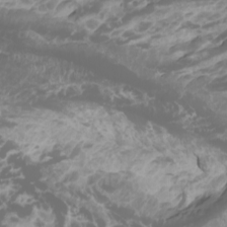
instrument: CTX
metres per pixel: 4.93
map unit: Htu
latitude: -0.9164
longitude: -77.7260
